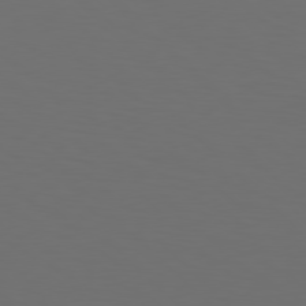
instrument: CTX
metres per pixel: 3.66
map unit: Hpe
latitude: 77.8205
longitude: -170.9325
